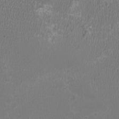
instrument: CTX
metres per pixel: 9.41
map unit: HNhu
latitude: -3.1431
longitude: -1.0080
